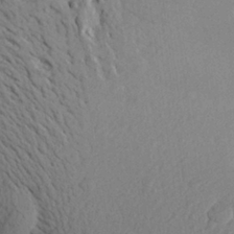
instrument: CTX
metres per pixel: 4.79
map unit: Aa
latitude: 27.5749
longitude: -145.0836
